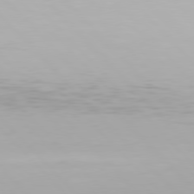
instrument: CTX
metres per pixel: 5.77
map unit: Hpe
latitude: 77.0836
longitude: -170.4034
